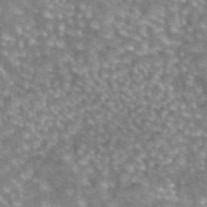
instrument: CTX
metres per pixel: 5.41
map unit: eAb
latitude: 44.7057
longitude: 105.1431
